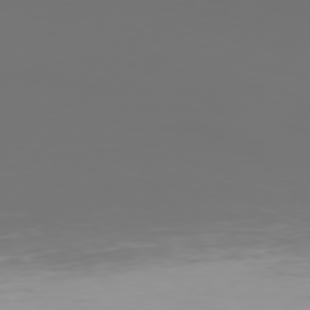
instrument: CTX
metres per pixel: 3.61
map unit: Hpe
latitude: 75.7828
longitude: -128.9325
